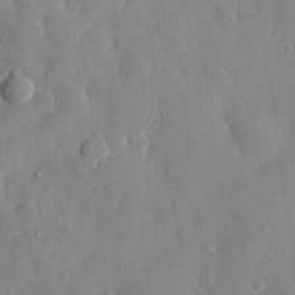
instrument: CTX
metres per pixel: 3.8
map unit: eHh
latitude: 28.8569
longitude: -78.1200
